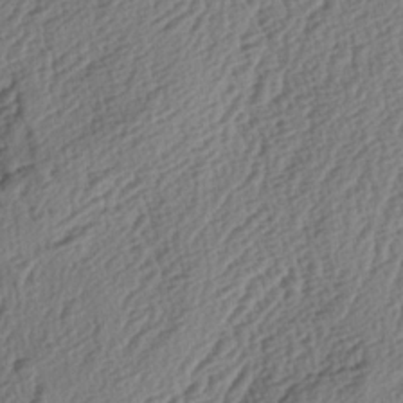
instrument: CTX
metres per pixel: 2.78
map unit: lAa
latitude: -3.6532
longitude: -123.4804
